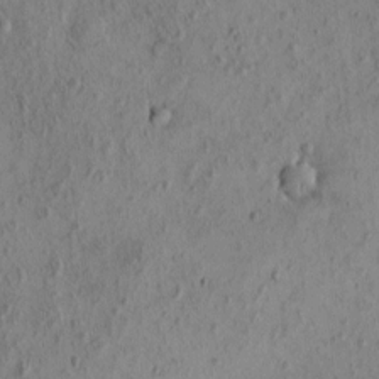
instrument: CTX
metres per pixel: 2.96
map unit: eHh
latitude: -0.5574
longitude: 18.4062
